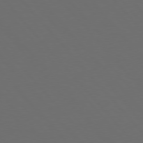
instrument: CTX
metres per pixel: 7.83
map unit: Hpe
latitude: 76.5545
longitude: -168.4223
